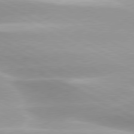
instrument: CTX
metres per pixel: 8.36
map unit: lApd
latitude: 79.8773
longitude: -120.1767
